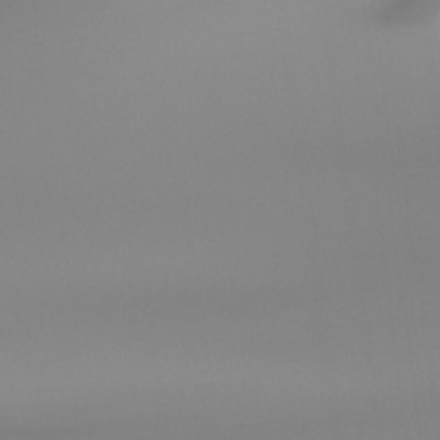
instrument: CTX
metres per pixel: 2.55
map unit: Ht
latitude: -16.8408
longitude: -46.2901
